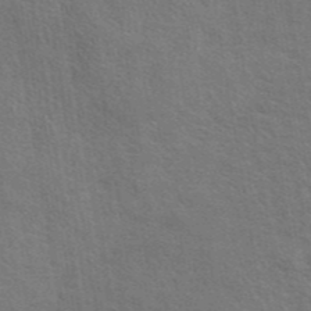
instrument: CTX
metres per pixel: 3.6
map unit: eAb
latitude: 44.1200
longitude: 111.8611
